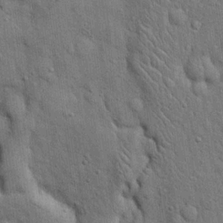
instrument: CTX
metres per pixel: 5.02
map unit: eHh
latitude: 19.7071
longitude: -61.6316
